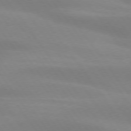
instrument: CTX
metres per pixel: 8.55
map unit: lApd
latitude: 74.2712
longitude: -49.3671
